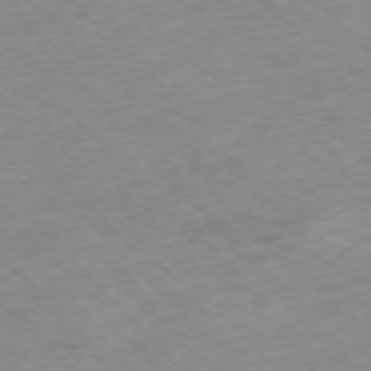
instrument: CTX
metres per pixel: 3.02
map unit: Hpe
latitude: -77.1620
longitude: -18.0255
